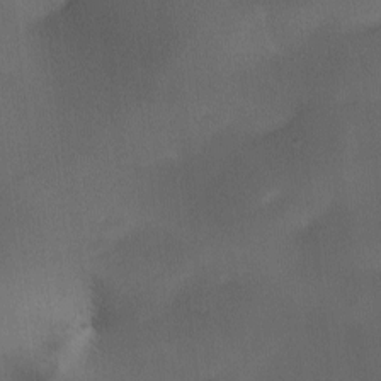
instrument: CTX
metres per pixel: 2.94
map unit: Ave
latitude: -10.3495
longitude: -122.7813
